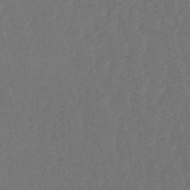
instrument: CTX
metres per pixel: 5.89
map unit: eHb
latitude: -51.2565
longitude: 77.8044
